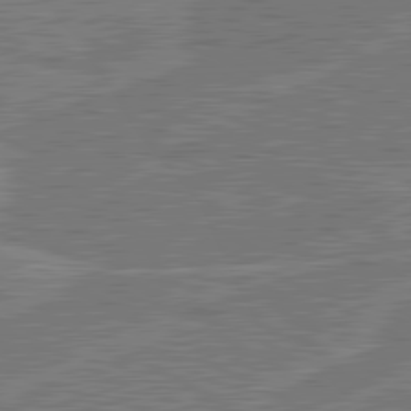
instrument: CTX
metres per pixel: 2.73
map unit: lApd
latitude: 81.2915
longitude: 124.1795
